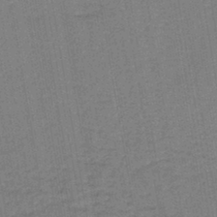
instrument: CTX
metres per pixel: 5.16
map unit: lHb
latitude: -42.4628
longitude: 63.0108
